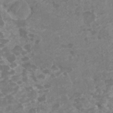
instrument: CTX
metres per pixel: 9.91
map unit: HNhu
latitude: 1.9528
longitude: -0.1200
